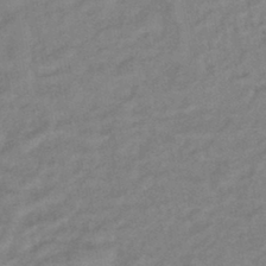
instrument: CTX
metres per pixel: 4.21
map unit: eHb
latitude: -41.5777
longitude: 82.9353
